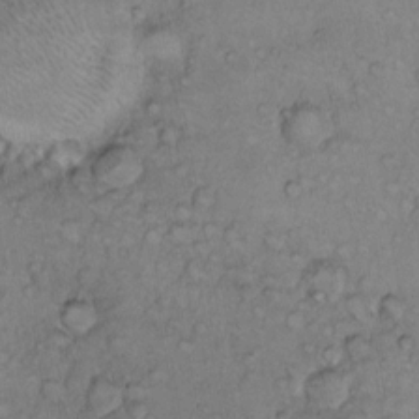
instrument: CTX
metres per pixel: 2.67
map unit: Hto
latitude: 10.4601
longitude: -58.3089
